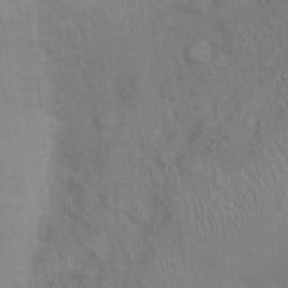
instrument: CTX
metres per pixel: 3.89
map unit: Ht
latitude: 0.6112
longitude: -14.2145
